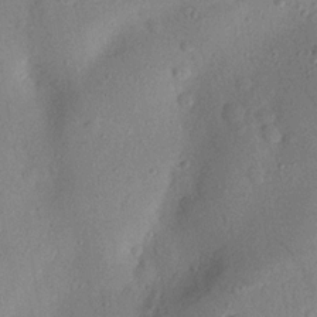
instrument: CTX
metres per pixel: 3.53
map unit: Nhu
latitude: 20.1767
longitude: -77.1025
